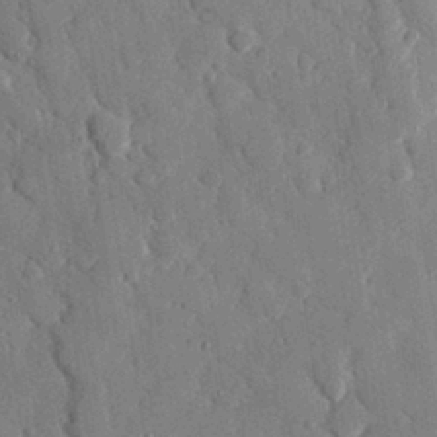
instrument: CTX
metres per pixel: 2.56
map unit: eHh
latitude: 27.7828
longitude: -79.3104
